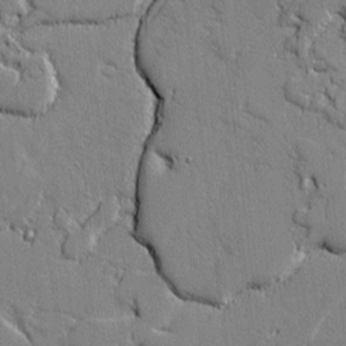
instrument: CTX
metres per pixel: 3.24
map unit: lAvf
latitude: -0.6897
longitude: -109.1214
